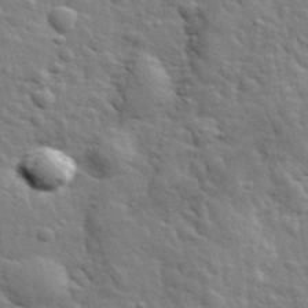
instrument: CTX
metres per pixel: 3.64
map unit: lHvf
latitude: 34.3656
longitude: -81.5938
